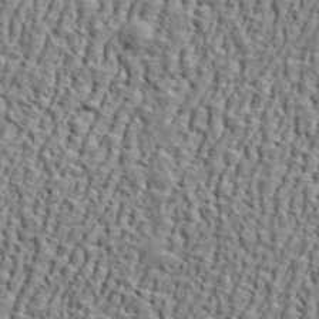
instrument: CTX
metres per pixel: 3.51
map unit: ANa
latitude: 46.5924
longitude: -84.4223
